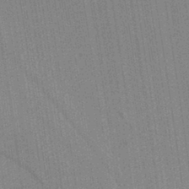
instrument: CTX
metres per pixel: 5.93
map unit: HNb
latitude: -37.3320
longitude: 57.1431
